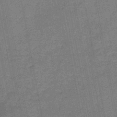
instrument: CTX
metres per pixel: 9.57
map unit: HNb
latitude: -46.3873
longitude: -36.4223
